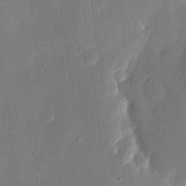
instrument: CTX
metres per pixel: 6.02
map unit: eHh
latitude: 18.4790
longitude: -69.5182
